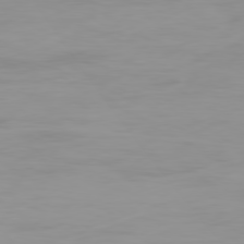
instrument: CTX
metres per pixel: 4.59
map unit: Ap
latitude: -79.5399
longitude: -76.9324
